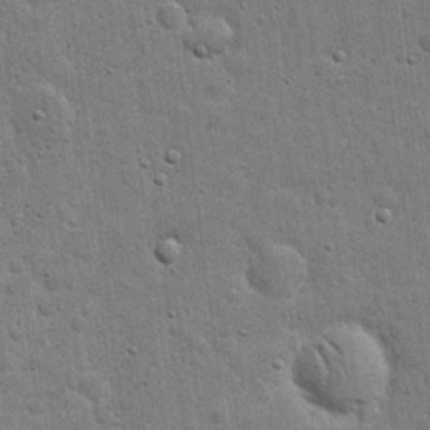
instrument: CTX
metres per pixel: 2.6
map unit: eHh
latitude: 20.3845
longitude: -63.1781
